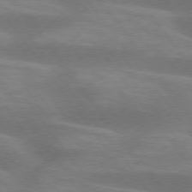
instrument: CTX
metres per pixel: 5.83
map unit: lApd
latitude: 75.0458
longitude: -57.4993
